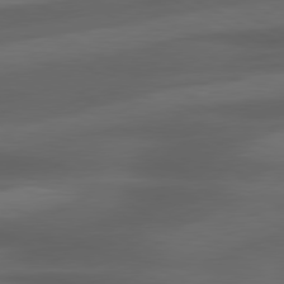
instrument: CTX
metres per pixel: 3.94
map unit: lApd
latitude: 79.4616
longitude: -119.6694
